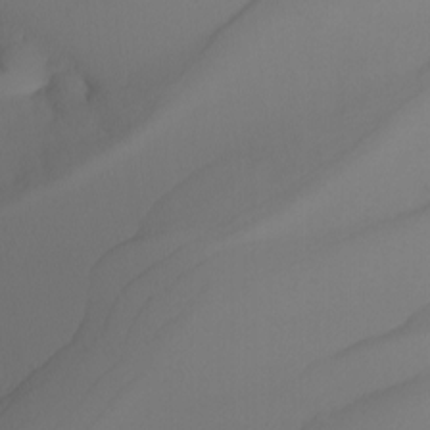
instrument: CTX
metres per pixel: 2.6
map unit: Nhu
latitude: -5.4643
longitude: -95.1214
